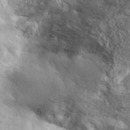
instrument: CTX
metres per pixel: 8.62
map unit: ANa
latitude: 39.7261
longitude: -91.1592
